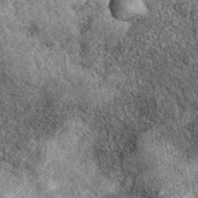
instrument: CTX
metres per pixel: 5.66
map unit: eAb
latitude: 39.2726
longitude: 108.4251
